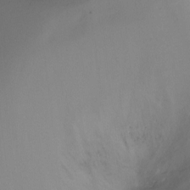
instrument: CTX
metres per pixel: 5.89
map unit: Ht
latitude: -10.4062
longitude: -28.6112
